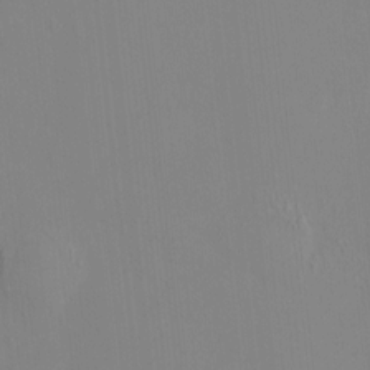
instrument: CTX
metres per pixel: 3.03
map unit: HNhu
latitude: 7.6694
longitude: 11.6722
